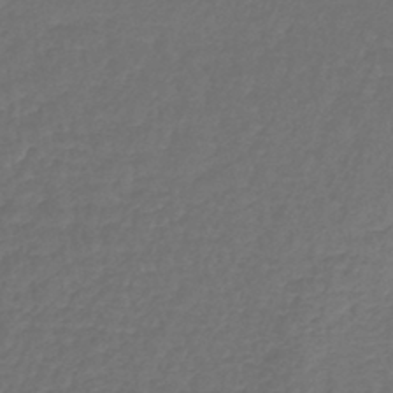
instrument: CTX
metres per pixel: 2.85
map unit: lHb
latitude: -43.1053
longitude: 61.8989
